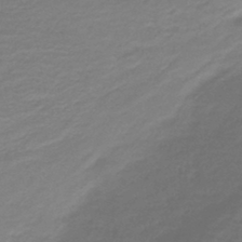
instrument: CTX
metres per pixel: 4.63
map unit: HNb
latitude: -43.0297
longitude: 52.2361
